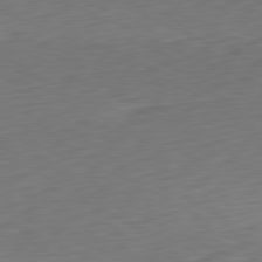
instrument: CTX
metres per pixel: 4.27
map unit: Ap
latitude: -81.4455
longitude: -60.2522
